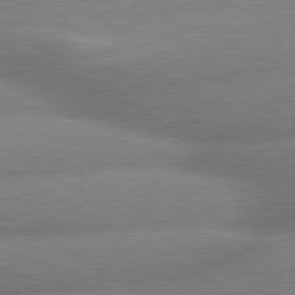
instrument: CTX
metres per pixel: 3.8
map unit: lApd
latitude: 80.1011
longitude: -163.6883
